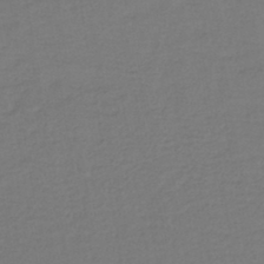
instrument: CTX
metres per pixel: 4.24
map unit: lHb
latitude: -42.6896
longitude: 74.8408
